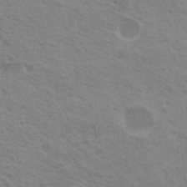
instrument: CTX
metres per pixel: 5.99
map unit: Nhu
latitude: 20.3656
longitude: -30.7247
